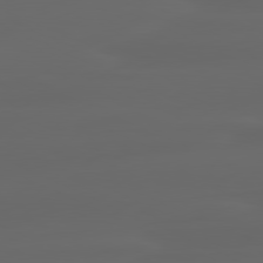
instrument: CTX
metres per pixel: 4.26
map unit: lApd
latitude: 80.4223
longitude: -117.4238
